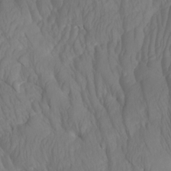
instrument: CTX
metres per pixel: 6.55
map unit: Nhu
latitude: -7.3509
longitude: -69.0269
